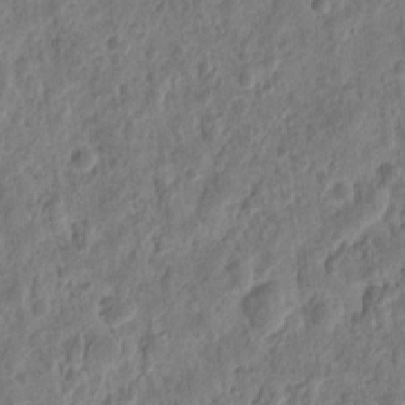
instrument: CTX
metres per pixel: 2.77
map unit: eHh
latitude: 10.3656
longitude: -73.9717
